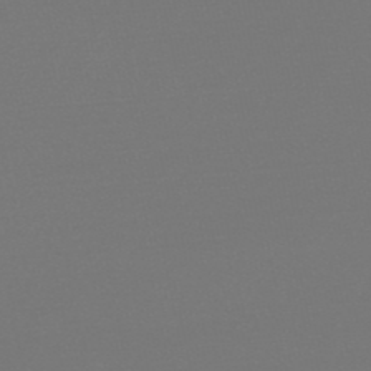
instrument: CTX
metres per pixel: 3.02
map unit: eHb
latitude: -49.8612
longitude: 67.1620
